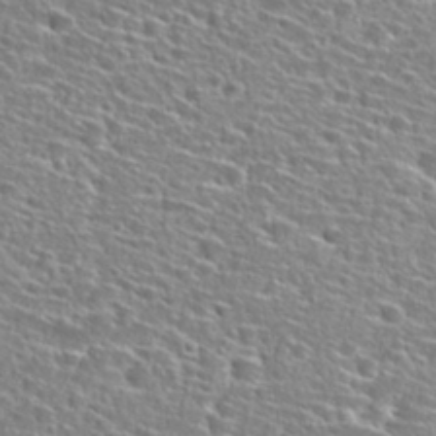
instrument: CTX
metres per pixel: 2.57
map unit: Hto
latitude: 25.7827
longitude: -47.8395
